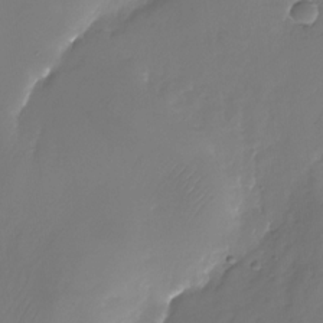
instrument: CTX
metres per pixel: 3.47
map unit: Nhu
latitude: -26.4062
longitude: -71.0647
